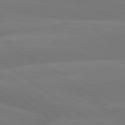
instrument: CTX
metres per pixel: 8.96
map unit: lApd
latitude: 79.8017
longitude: -148.7246
